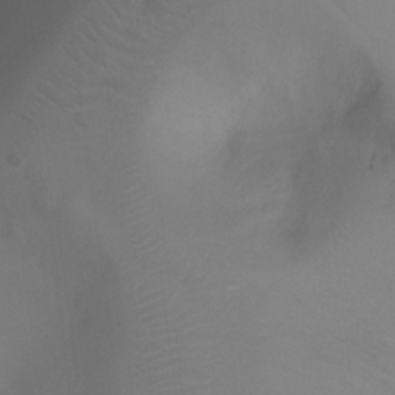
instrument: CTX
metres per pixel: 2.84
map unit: Ht
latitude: -5.4832
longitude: -26.4412
